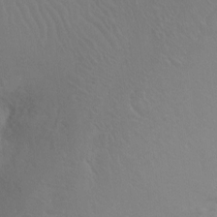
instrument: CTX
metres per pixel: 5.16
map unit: Ht
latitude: -7.6722
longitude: -37.9528
